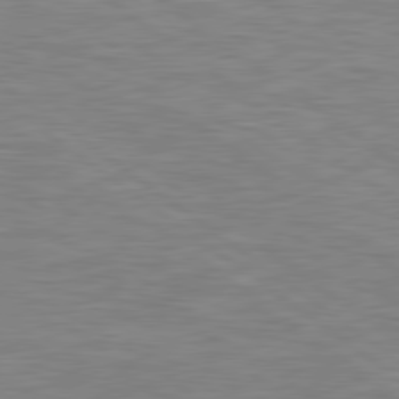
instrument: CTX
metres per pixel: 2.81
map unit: Hpe
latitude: 79.4805
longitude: -126.3090
